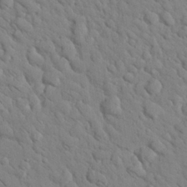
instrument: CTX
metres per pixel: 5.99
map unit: Nhu
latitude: 24.1577
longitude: -74.2145
